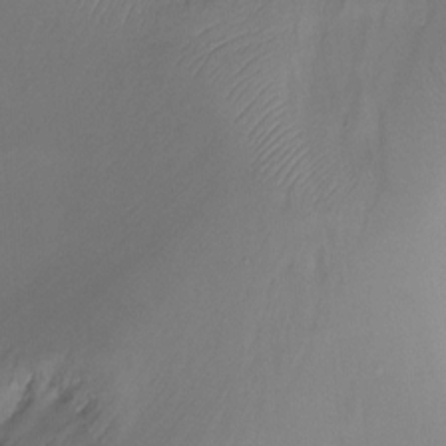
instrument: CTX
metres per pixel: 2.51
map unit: Ht
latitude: -11.8422
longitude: -45.3104
